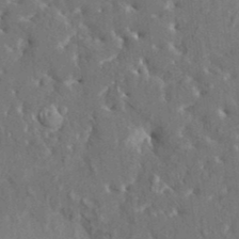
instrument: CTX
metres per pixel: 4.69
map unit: HNhu
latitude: 5.3482
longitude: 10.2362
